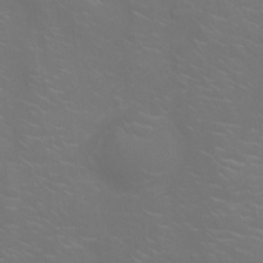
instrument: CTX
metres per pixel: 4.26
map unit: Ht
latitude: -5.2187
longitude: -18.8191
